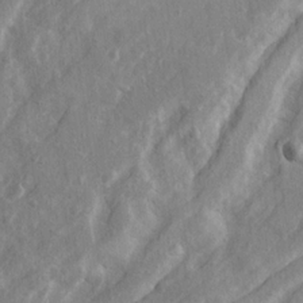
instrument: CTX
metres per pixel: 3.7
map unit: Ave
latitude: 21.0459
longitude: -130.5168
